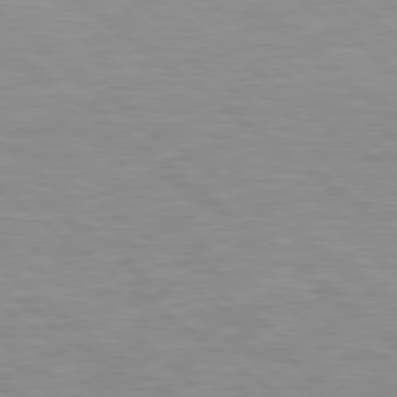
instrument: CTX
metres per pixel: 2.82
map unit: Hpe
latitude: 78.6680
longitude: -151.4804
